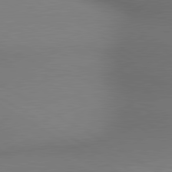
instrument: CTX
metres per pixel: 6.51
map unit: lApd
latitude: 80.5924
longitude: 134.0472
